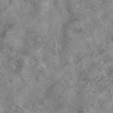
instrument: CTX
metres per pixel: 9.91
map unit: eAb
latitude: 45.6127
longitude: 129.0109
